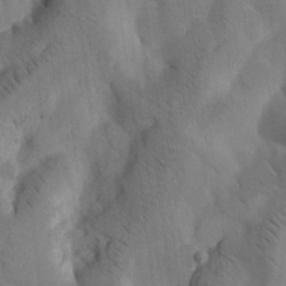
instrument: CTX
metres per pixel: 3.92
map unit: Htu
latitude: -3.2186
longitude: 169.1809
